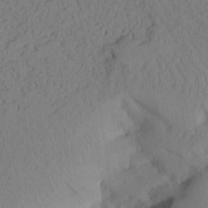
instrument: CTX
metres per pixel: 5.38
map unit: Aa
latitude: 24.5167
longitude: -132.9136
